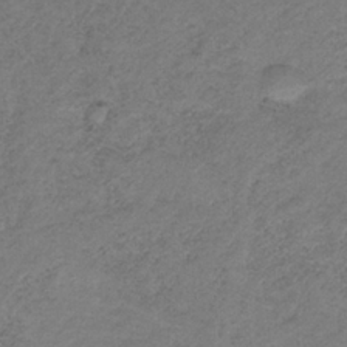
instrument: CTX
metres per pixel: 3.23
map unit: HNb
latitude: -32.8219
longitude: 58.7652
